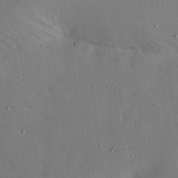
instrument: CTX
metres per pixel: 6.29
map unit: Nhu
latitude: 29.0647
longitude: -69.4427
